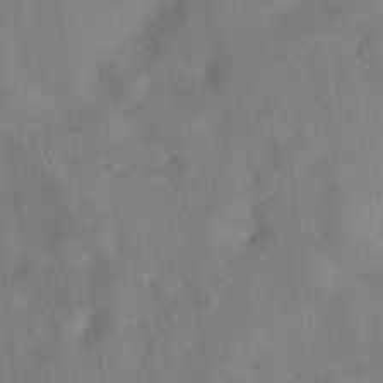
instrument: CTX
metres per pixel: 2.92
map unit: eAb
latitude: 34.7813
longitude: 109.3132
